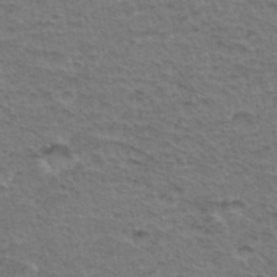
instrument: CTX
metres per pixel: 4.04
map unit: Hto
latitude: 35.3481
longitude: -46.3090
